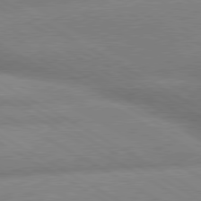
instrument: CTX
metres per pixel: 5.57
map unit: lApd
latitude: 80.0822
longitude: -163.7639
